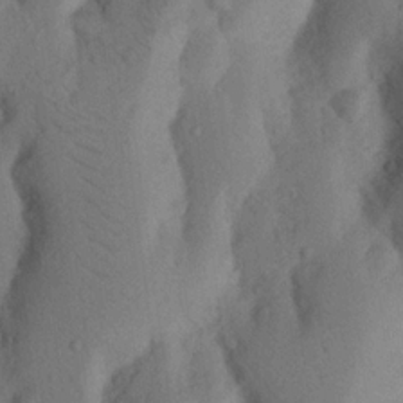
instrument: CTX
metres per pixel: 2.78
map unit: Nhu
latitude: 18.7813
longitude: -75.9150
